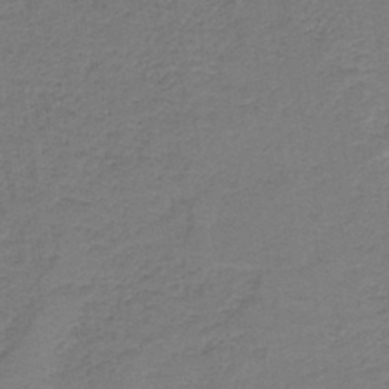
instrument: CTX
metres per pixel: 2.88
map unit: HNb
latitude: -43.5021
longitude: 49.2754
